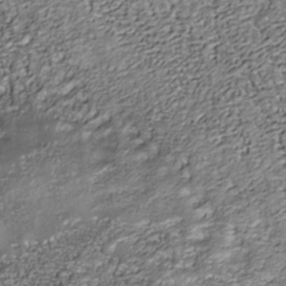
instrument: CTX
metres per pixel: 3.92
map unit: Nhu
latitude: -38.2173
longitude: -81.1403
